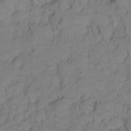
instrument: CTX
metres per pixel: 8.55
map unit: Hto
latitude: 5.3104
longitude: -31.7072
